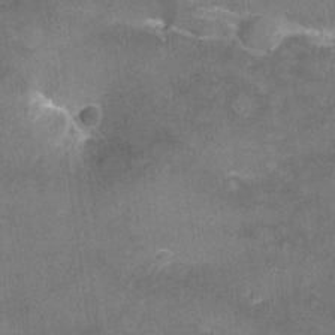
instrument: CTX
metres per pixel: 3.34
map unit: Nhu
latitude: -12.1795
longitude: -35.3103
